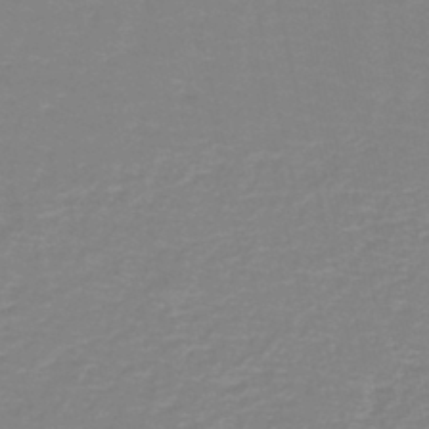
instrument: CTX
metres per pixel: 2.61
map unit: lHb
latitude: -44.1606
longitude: 55.7100
